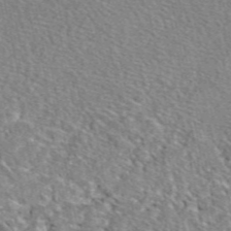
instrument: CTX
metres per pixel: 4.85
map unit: eAb
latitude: 49.3860
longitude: 111.5588
